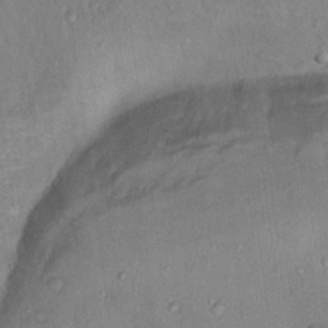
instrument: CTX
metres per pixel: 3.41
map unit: Nhu
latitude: 12.8002
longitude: -27.6694
